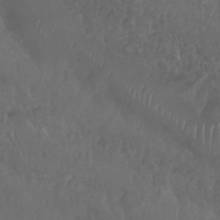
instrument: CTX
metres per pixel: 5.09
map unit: Nhu
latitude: 29.2159
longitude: -56.4034
